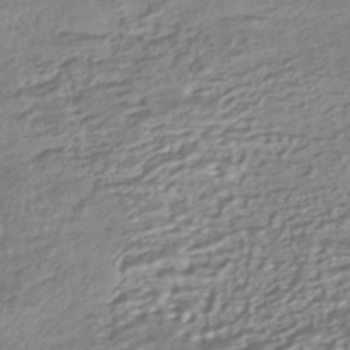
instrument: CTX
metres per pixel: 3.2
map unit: HNhu
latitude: -44.5574
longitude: 96.7274
